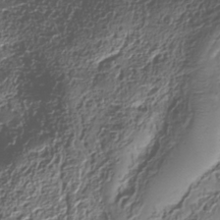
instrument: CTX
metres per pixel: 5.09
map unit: Nhe
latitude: -36.6518
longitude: -178.5357
